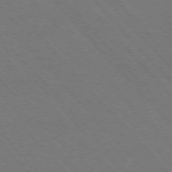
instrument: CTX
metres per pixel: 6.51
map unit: Hpe
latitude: -76.8408
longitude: -13.0081
